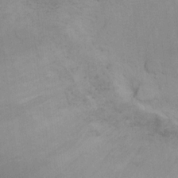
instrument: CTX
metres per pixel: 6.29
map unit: Ht
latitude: 12.8758
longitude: -41.2536
